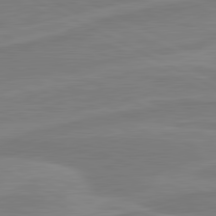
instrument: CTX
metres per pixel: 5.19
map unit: lApd
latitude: 81.2726
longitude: 171.1053
